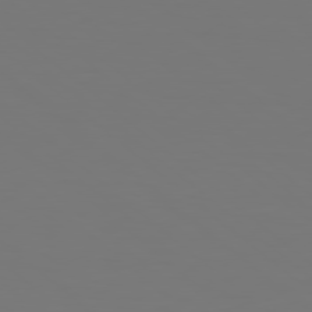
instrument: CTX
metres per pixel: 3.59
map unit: Hpe
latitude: 78.0444
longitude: -163.8773
